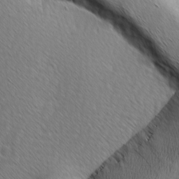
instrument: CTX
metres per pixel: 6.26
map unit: Ave
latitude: 8.4601
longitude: -105.9150
